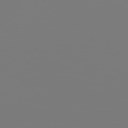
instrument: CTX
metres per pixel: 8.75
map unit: Hpe
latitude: 76.8947
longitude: -136.6680
